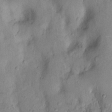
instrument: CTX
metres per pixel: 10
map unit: Nhu
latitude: 13.2159
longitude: -29.6883
